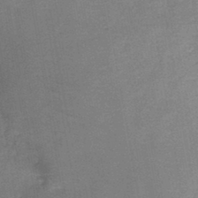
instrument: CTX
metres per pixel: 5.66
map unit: HNb
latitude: -44.7463
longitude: -37.9906
